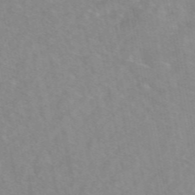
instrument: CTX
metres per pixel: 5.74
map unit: eAb
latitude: 48.2711
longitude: 120.7463
